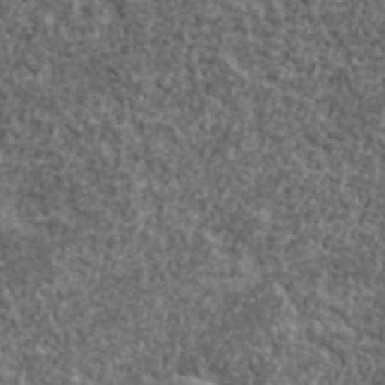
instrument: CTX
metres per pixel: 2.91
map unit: lHvf
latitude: 38.1200
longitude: -90.5924
